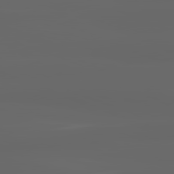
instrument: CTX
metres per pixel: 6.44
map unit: lApd
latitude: 82.1577
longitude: -168.1200
